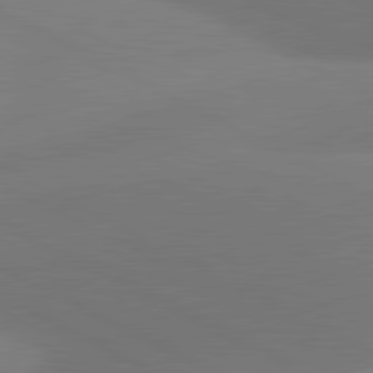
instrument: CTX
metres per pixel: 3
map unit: lApd
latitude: 81.0080
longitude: 127.3887
